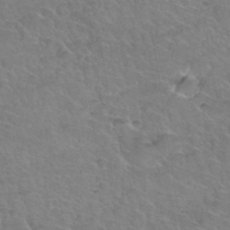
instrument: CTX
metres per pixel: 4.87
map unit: Hto
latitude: 35.9906
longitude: -44.6679
